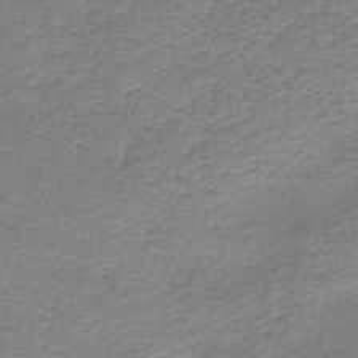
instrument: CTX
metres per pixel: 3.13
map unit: HNb
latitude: -44.7463
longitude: 52.9541
